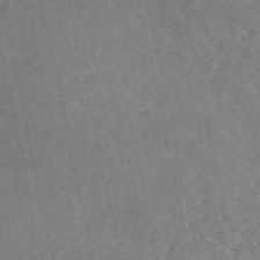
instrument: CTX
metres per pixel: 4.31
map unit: eAb
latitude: 47.4238
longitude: 112.8975
